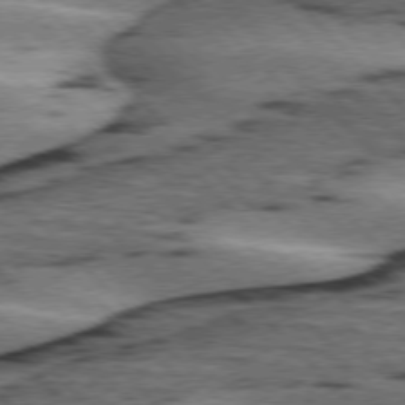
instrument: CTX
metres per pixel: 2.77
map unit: lApd
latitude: 75.8961
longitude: -79.0837
